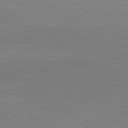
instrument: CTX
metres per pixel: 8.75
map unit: Hpe
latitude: 77.5560
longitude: -177.1592
